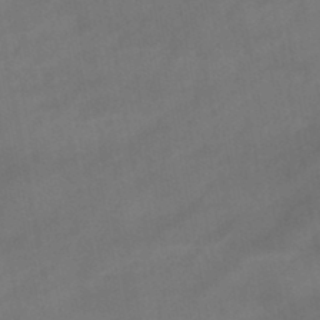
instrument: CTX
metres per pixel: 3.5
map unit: lHb
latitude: -47.6155
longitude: 75.3321
